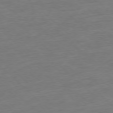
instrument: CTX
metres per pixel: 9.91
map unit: Ap
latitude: -76.9542
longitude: -77.2348
